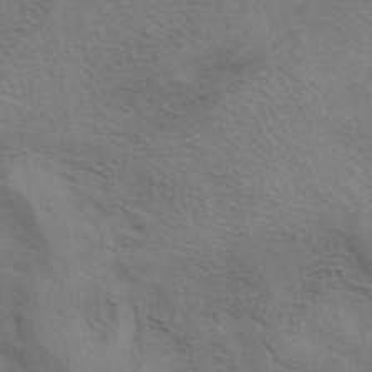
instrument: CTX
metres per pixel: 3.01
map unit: ANa
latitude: 41.7828
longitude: 14.2929
